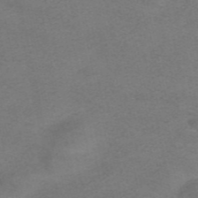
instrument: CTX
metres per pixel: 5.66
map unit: HNhu
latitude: -40.2361
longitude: 104.0472
